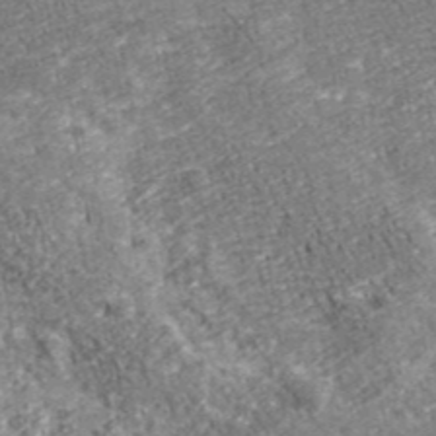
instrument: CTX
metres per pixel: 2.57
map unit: eHh
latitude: 43.4427
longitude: -91.1970
